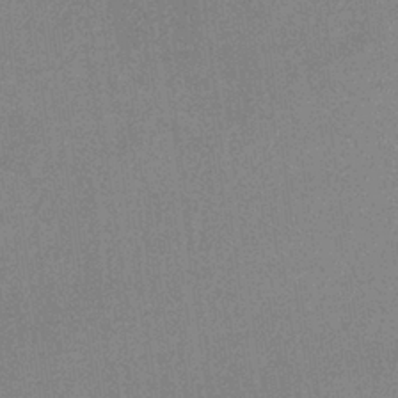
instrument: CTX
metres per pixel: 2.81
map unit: lHb
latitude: -36.2172
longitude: 68.4817
